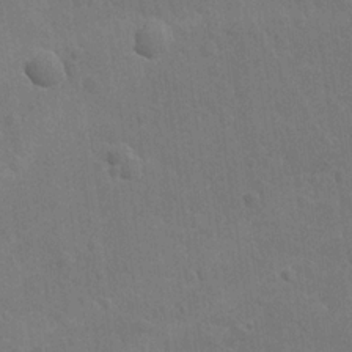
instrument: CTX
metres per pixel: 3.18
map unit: lAvf
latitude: -8.6518
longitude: -120.1389
